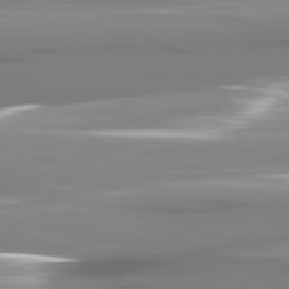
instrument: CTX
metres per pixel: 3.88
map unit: lApd
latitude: 81.3671
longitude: -140.4601
